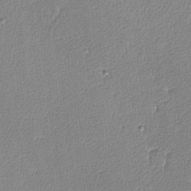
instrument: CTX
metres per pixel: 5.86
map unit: lAvf
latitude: -8.2361
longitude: -112.5735
